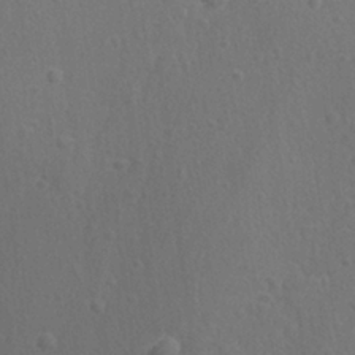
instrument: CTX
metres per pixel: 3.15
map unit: lAvf
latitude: -9.7478
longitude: -120.7436
